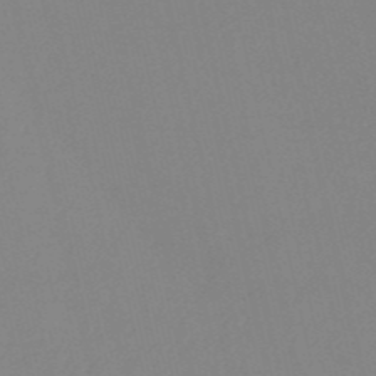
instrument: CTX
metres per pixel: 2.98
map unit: HNb
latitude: -52.8030
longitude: -50.3089
